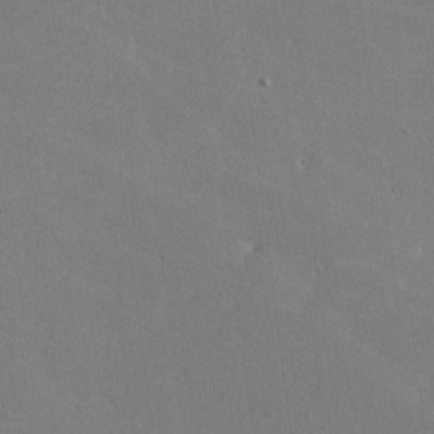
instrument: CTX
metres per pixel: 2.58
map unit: lHvf
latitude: -9.6533
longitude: -100.3278
